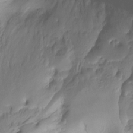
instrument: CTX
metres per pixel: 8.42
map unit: Ht
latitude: -13.1620
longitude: -45.0269
